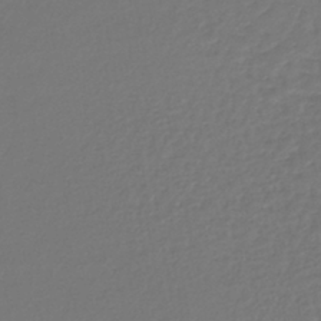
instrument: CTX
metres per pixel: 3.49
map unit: lHb
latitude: -41.7477
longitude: 72.6707
